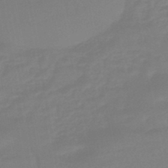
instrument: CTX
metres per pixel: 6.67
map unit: eHb
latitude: -45.7856
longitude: 88.2550
